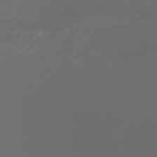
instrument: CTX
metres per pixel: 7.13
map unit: Nhu
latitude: -7.3320
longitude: -93.6694
